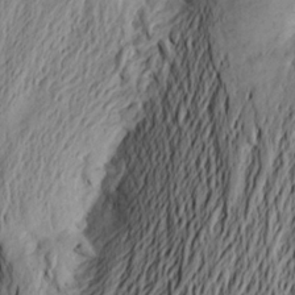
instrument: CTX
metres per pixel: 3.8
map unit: Aa
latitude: 23.9906
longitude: -149.3482
